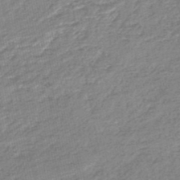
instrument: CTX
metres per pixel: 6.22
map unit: HNb
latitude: -48.9542
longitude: 58.8596
